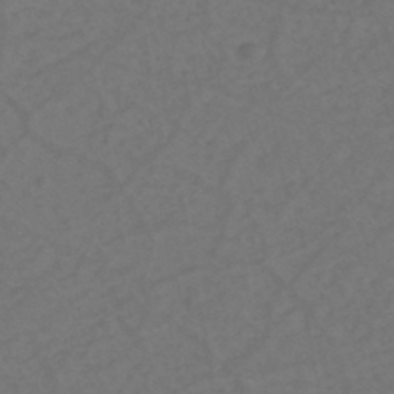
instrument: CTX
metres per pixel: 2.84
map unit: eHh
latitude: -44.2362
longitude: -29.2348
